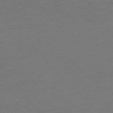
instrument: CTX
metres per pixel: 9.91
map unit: Ap
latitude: -75.3888
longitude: -81.9528
